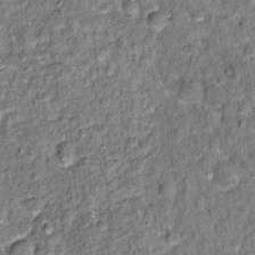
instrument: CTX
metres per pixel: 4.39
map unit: Hto
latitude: 14.9892
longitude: -34.8191
